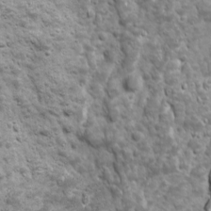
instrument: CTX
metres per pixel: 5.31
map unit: Ave
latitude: 16.6113
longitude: -133.7639
